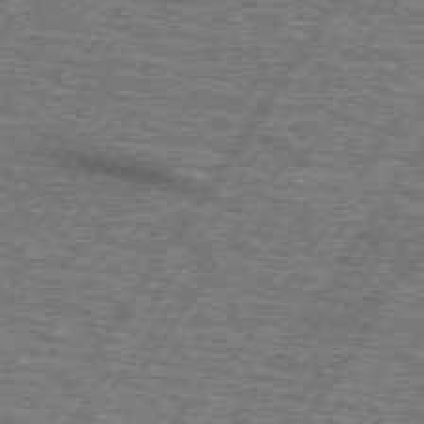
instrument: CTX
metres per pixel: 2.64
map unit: lApd
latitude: 73.2915
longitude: -70.6490
